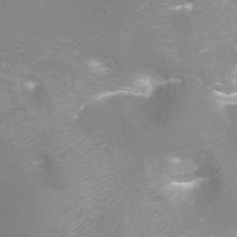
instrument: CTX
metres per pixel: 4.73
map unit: Ht
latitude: -10.5385
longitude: -44.8380
